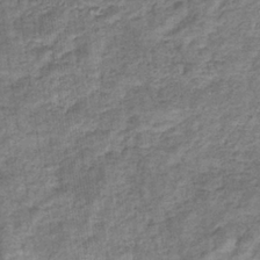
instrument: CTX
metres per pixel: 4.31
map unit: eHb
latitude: -34.6329
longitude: 76.1228
